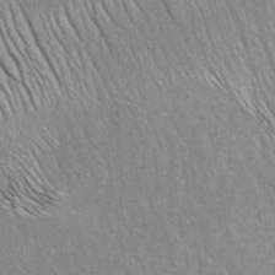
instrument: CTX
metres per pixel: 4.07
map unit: eAb
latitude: 42.8569
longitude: 106.4818
